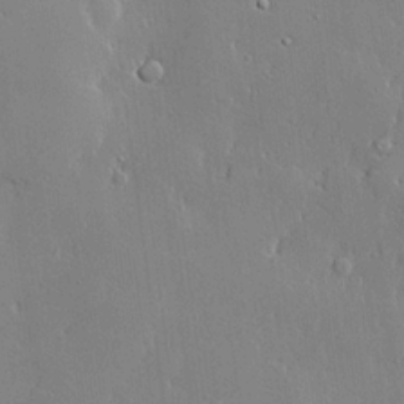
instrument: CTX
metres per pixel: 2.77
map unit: lHvf
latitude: 21.1781
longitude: 143.5588
